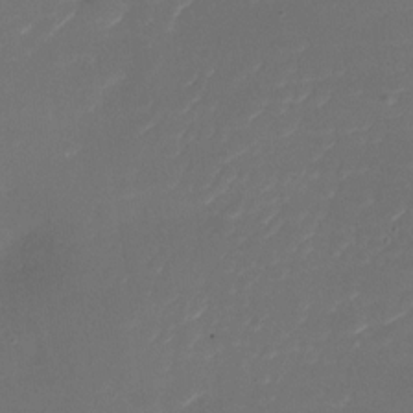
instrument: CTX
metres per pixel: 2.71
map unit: Nhu
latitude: -27.3131
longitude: -72.9892
